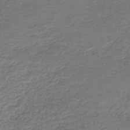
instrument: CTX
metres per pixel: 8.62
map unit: HNb
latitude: -42.9919
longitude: 50.3495
